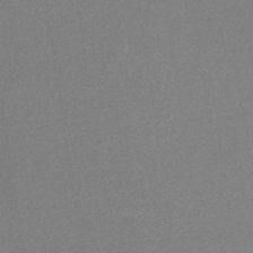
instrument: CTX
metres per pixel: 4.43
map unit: lHb
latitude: -35.7289
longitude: 68.4629
